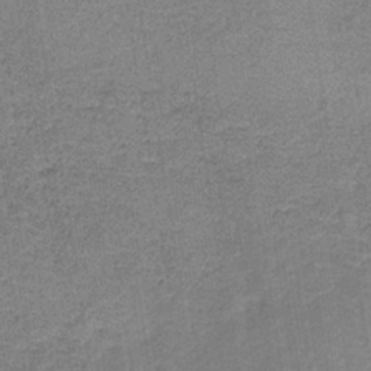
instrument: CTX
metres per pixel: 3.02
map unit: HNb
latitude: -35.0108
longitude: 54.3117
